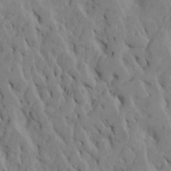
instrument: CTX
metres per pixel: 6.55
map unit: Htu
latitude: -7.3509
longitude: 145.0675
